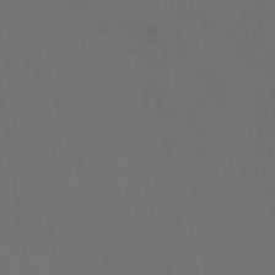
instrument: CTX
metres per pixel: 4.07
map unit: ANa
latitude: -39.5399
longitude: 95.6533
